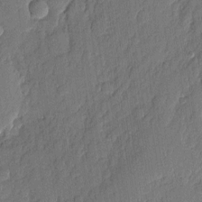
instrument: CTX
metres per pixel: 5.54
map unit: eHh
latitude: 6.4412
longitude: -73.9906
